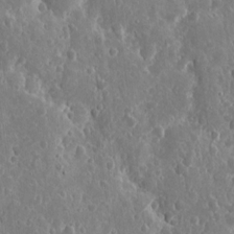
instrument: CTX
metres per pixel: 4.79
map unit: eHh
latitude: 11.2726
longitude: -73.0837
